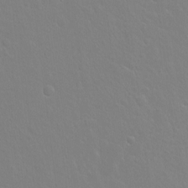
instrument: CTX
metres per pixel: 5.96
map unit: Hto
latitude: -3.8233
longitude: -35.4048
